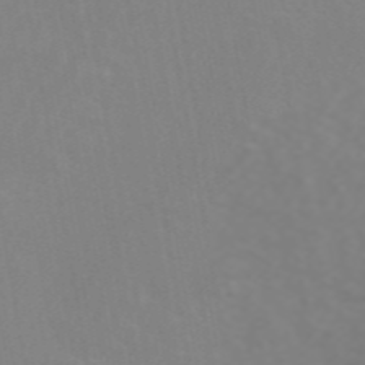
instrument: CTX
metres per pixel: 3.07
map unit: ANa
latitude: 45.8583
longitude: 27.8611
